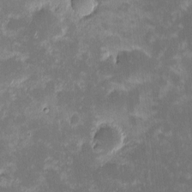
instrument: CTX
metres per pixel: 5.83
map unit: eHh
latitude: -2.0283
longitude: -86.3278
